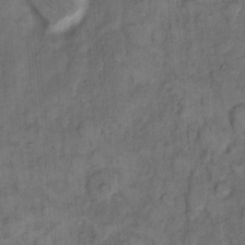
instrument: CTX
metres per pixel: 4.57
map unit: eHh
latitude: 13.3293
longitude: -64.7813
